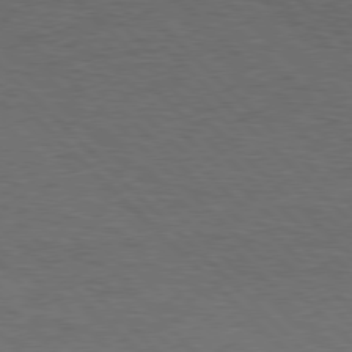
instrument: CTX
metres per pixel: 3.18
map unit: Hpe
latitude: 77.1592
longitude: -153.3293
